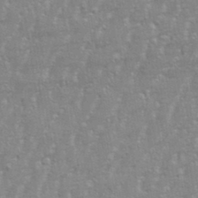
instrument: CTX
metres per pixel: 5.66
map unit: eHh
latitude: 34.4979
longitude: -132.5168
